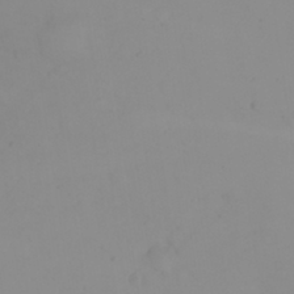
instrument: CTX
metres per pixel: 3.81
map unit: eHh
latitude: 23.8583
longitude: -64.9892
